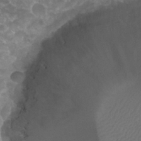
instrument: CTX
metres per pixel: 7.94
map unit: Nhu
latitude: 27.0459
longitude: -52.3279
